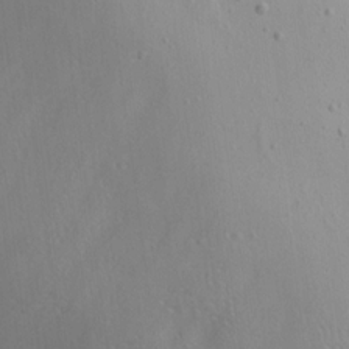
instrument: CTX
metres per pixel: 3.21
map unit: Aa
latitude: 12.8947
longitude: -143.1403
